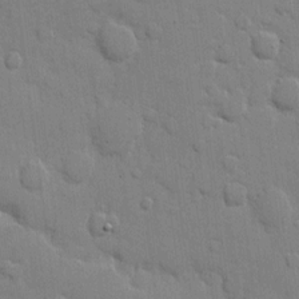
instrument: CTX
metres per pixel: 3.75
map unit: eHh
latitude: 9.7072
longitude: -67.0269
